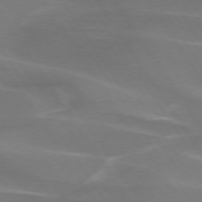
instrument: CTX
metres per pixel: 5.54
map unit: lApd
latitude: 74.2145
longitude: -61.4426
